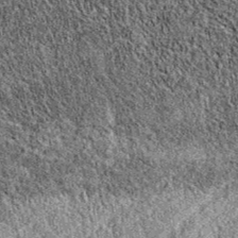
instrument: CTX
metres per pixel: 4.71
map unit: eAb
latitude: 37.9339
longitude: 110.6707
